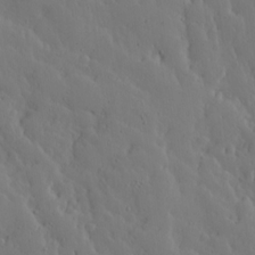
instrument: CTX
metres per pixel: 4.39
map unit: Ave
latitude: 13.7450
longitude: -133.2915
